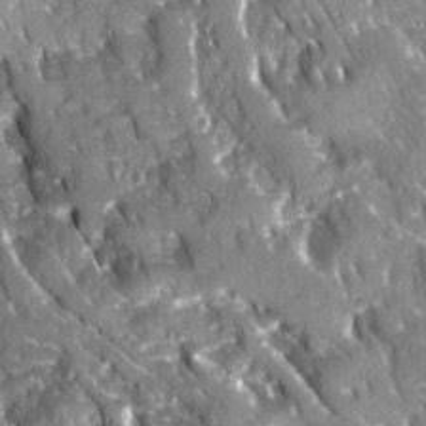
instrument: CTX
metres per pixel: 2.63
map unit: Ave
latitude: 16.0255
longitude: -131.3671
